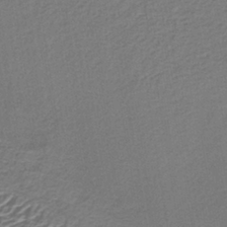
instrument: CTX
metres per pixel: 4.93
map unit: lHb
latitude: -39.0487
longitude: 59.0864
